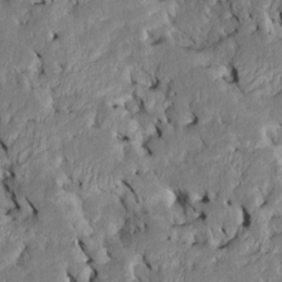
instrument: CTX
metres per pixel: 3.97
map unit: Htu
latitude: -7.5210
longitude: 145.3699
